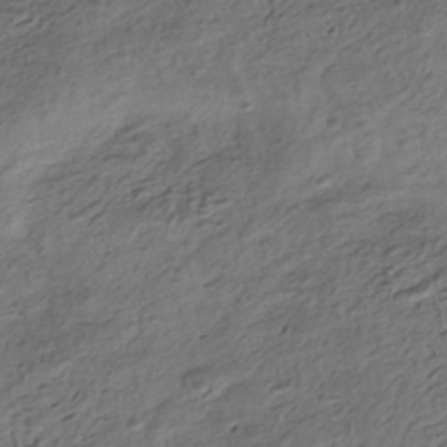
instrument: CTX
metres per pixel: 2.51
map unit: HNhu
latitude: -43.1242
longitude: 105.5210
